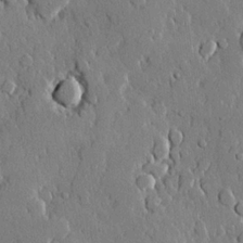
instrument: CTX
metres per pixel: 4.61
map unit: lHvf
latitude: 20.4601
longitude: 146.1606
